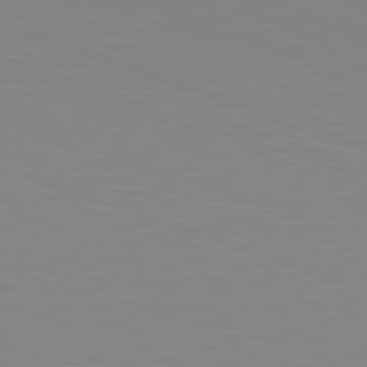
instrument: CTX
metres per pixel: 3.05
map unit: Hpe
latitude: -82.7085
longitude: 7.5399
